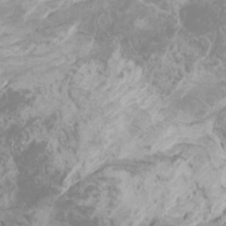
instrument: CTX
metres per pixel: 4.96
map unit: Htu
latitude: -7.2754
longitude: -71.3670
